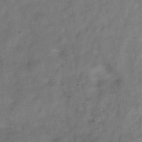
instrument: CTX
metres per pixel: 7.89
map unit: Hve
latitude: -33.0865
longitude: 89.6533
